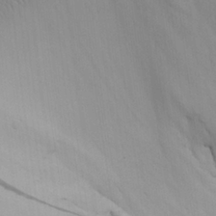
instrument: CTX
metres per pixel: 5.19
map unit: Aa
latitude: 25.5182
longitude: -131.6127
